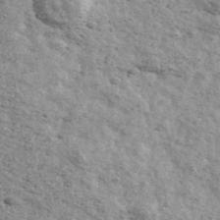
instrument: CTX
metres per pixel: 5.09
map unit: Ave
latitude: 41.7260
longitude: -108.6868
